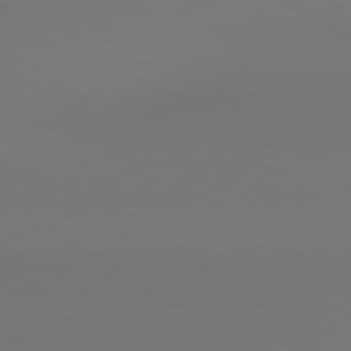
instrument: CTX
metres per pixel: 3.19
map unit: lApd
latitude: 80.7246
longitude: 152.1416
